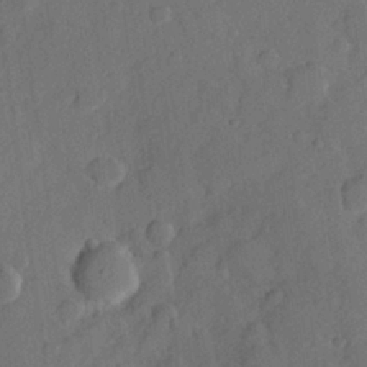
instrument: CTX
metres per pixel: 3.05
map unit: Hve
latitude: 24.8569
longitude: 148.9542
